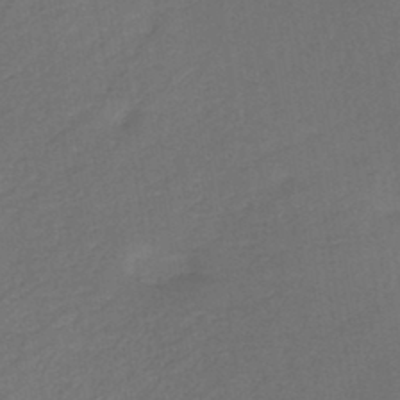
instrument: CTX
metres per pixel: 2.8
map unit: HNb
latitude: -44.1039
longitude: -39.1970
